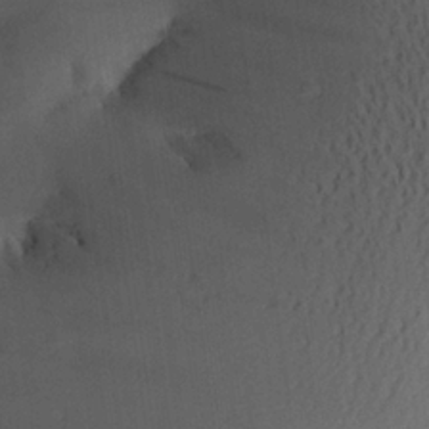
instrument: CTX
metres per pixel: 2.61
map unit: Aa
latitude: 22.5168
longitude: -147.1026
